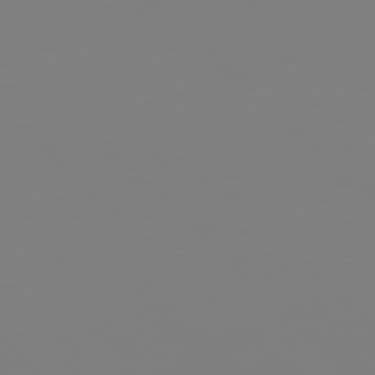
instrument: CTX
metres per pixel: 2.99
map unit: Hpe
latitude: 77.9717
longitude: -172.9135
